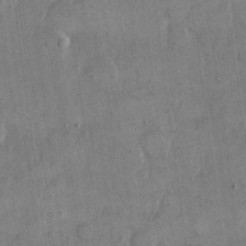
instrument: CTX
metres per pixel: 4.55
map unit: eHh
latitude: 14.4412
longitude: -68.0633
